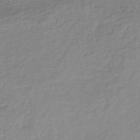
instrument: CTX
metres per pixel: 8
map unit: lHb
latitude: -40.2550
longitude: 70.1228
